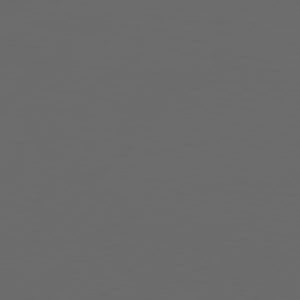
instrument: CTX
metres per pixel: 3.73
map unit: Hpe
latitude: 77.7260
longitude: -123.6505
